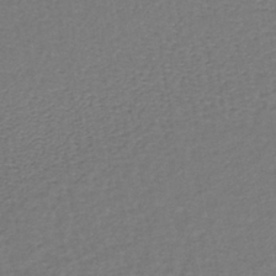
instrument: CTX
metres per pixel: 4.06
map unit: lHb
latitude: -39.1998
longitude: 62.0094
